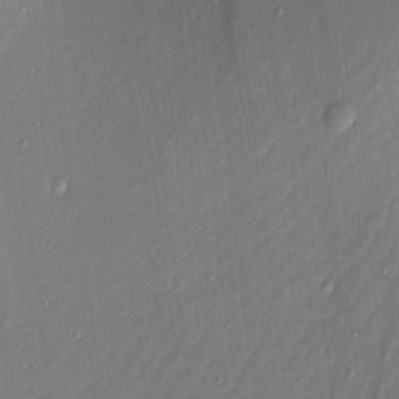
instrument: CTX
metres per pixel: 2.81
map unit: Aa
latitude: 8.6869
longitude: -131.5372
